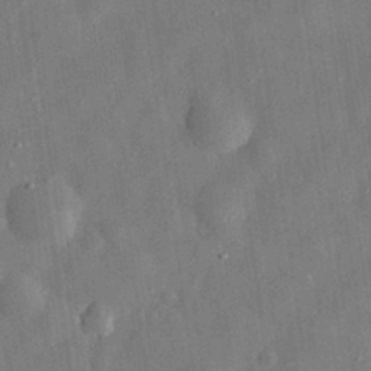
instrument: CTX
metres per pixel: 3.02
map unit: eHh
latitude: 30.3279
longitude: -75.2159
